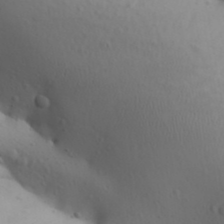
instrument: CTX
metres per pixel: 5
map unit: Aa
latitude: 30.8002
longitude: -146.1200
